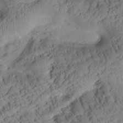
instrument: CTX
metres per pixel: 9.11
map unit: Htu
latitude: 1.2159
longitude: 175.8233
